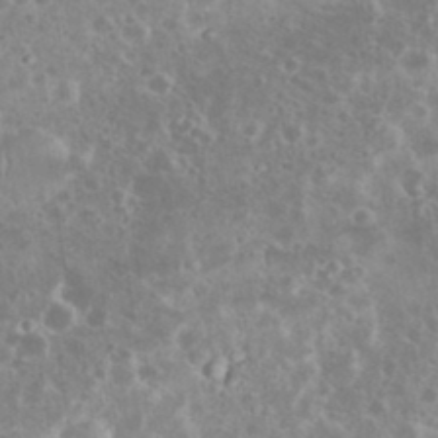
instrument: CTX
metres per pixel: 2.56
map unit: eHh
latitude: 35.1403
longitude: -61.8772
